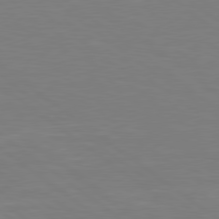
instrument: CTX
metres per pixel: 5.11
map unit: Hpe
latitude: 79.2159
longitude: -148.5546
